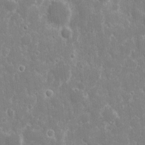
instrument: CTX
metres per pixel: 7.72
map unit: eHh
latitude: 8.2712
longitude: -70.2900
